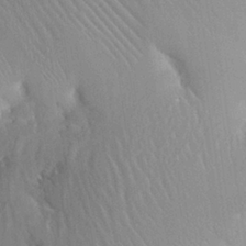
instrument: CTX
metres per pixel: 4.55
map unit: Aa
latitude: 26.4601
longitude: -133.4238
